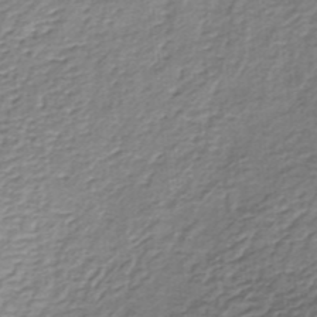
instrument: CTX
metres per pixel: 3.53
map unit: lHb
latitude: -35.1998
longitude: 60.3873
